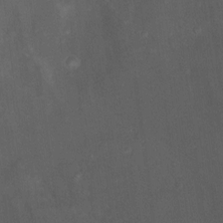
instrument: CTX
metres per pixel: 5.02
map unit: Ht
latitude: 0.5734
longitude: -36.7813
